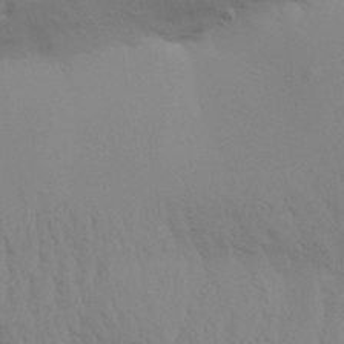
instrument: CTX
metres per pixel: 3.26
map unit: Aa
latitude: 31.5371
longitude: -135.7827
